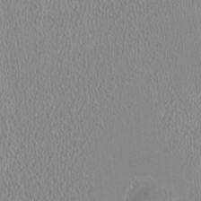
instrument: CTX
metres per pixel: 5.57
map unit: HNhu
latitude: -0.3496
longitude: -1.0080
